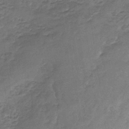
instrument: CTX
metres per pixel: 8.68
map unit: HNb
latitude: -32.0661
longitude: 59.6910
